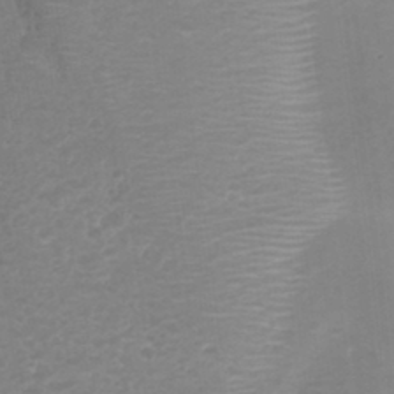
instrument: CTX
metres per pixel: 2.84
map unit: Nhu
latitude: 28.4601
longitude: -56.1199
